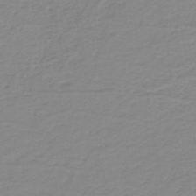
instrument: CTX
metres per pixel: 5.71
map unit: eHh
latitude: -44.4440
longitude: -29.6316
